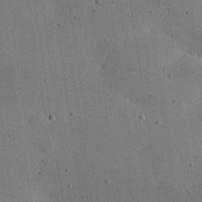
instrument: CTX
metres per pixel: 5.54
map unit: Nhu
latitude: 25.3859
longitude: -71.7072
